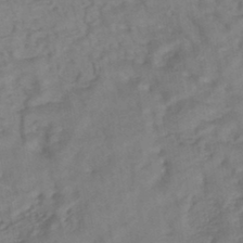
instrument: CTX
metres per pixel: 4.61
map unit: HNhu
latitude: -42.8785
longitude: 102.0661
